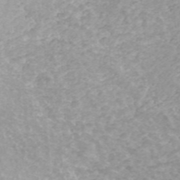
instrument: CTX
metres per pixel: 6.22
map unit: ANa
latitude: 42.7435
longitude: 25.9745
